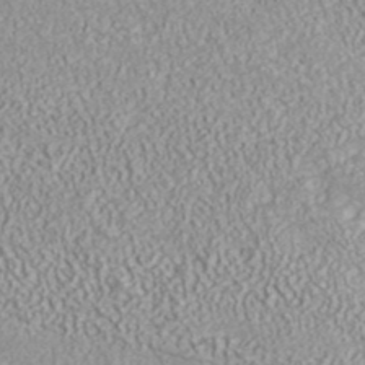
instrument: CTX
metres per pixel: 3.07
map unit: ANa
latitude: 41.7260
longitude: 28.7085
